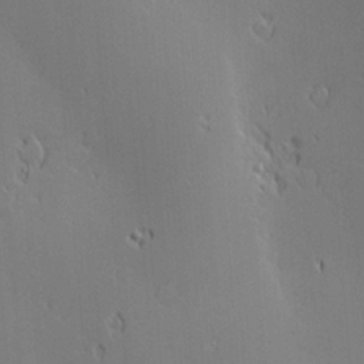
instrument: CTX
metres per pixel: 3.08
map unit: Nve
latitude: -9.4076
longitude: 174.1605
